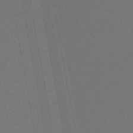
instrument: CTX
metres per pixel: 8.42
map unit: lHb
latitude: -48.7841
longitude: 68.4629
